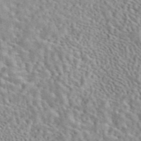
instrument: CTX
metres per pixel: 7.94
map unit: eAb
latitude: 44.2900
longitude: 112.3117
